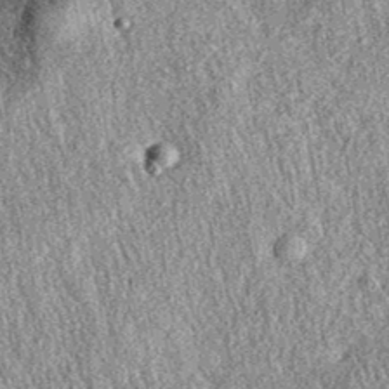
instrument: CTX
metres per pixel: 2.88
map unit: eAb
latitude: 38.5168
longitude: 108.8219
